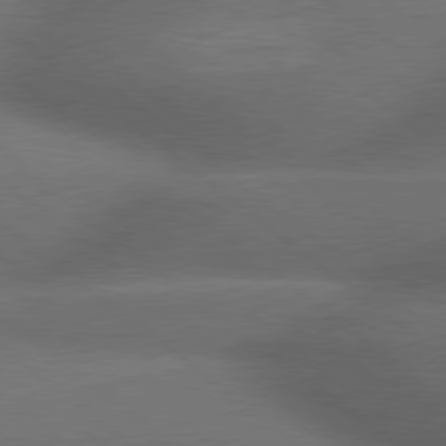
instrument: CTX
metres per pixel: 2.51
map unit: lApd
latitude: 79.2726
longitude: -118.1389
